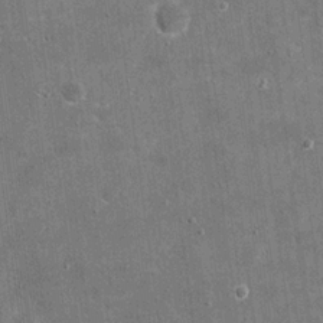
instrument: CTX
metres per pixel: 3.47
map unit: eHh
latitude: 20.0633
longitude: -65.7261
